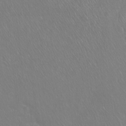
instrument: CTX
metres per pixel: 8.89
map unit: Hto
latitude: -7.1809
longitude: -37.7072
